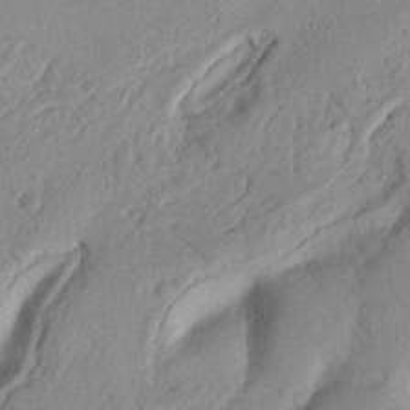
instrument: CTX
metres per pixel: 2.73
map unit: Nhu
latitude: 19.6316
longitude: -77.0269
